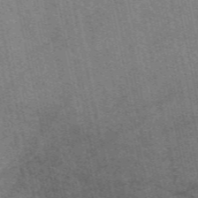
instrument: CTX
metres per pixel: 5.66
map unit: eAb
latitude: 51.1781
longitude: 107.4455
